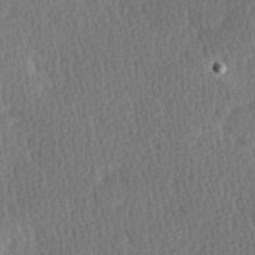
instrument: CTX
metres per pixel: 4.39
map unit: Hve
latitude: 27.1214
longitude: -93.4615
